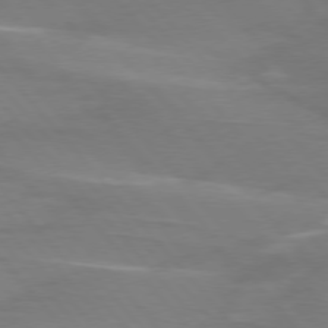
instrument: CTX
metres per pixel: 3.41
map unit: lApd
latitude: 75.8394
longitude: -80.8569
